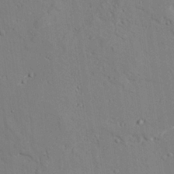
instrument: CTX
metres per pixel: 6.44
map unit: lAvf
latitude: 26.3278
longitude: -110.5357
